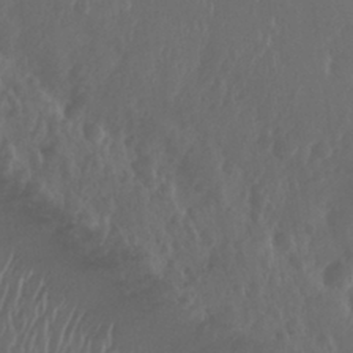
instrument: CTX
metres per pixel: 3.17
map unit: Nhu
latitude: 29.2915
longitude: -57.1403
